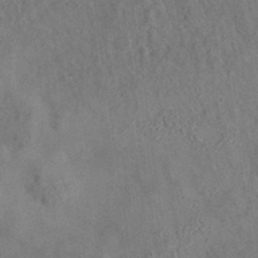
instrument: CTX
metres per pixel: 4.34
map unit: eAb
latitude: 35.0836
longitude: 109.0864
